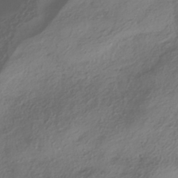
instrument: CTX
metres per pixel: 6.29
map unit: HNhu
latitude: -41.6533
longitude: 107.0298
